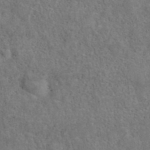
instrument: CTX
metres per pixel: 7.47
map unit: ANa
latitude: 39.4615
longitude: 22.7841
